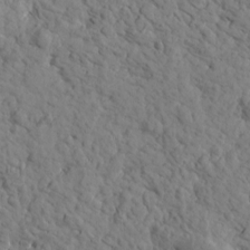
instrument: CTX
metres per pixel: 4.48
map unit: Htu
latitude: 1.7827
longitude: 178.3117
